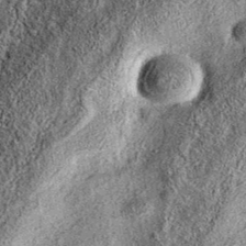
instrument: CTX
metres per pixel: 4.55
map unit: eAb
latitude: 37.1403
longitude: 107.2565
